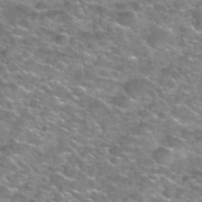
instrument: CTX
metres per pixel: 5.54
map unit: Nhu
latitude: 31.6127
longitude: -53.3671
